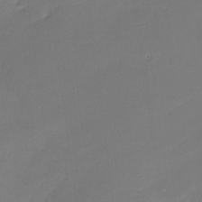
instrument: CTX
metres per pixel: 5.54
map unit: Nhe
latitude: -26.6896
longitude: -109.9717
